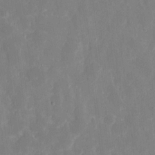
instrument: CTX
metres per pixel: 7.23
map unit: eHh
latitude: 7.8394
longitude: -69.6316
